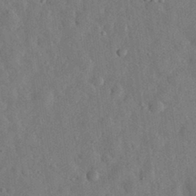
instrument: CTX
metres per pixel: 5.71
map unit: eHh
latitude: 31.2915
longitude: -76.4790
